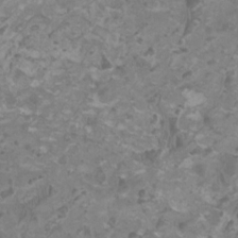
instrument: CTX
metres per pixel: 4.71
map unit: HNhu
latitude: 1.8205
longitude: -2.1011
